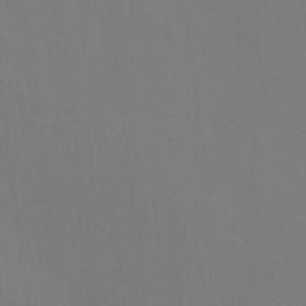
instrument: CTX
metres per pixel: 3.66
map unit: HNhu
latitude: 13.3860
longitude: 13.1620
